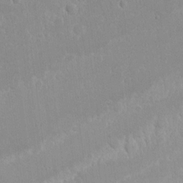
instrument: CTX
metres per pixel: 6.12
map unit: eHh
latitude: 14.9514
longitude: -72.0444
